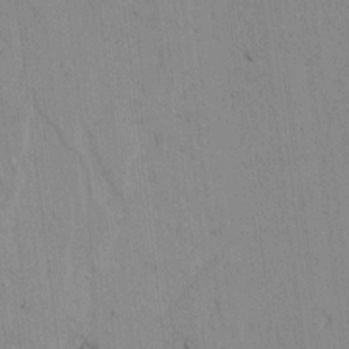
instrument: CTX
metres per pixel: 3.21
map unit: lAvf
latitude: 7.5182
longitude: 168.9919
